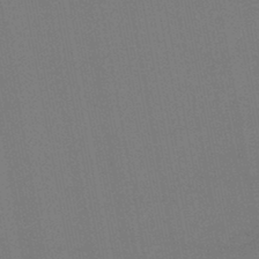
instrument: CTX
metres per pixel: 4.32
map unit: lHb
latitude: -45.1053
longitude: 63.5399
